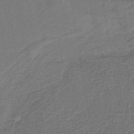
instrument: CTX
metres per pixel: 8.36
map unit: lHb
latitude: -39.7289
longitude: 55.1431
